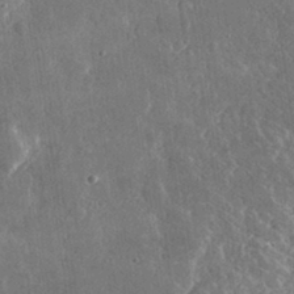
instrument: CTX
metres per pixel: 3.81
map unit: lHvf
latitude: 32.1011
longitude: -91.6316
